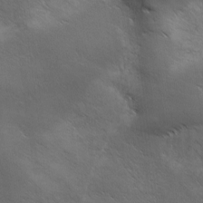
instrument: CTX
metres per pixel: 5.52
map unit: Ave
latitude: 1.1403
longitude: -113.9339
